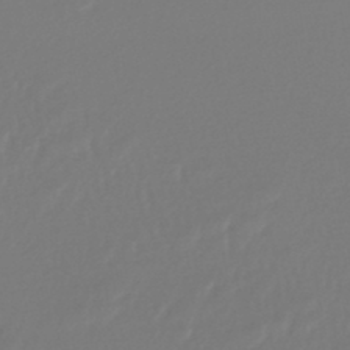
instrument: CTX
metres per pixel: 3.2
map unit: lHb
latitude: -45.0109
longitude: 76.1606
